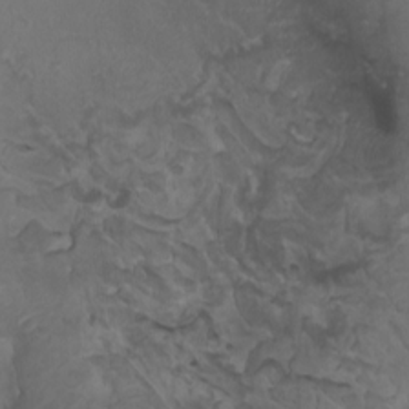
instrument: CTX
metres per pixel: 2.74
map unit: HNhu
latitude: 6.3656
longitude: 1.5966
